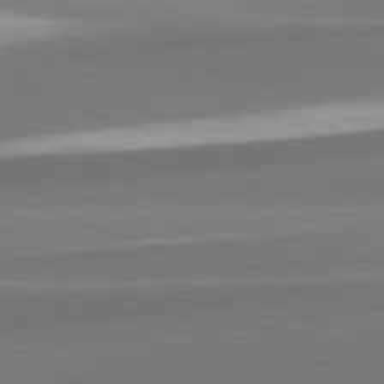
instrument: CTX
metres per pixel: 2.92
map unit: lApd
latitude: 82.4223
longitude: 152.1416
